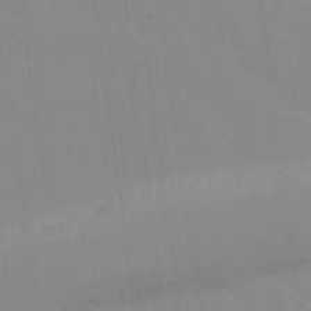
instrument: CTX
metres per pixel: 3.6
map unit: lAvf
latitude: 16.1200
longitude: -128.9514
